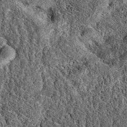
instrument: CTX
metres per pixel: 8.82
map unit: eAb
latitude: 37.3859
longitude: 110.1039
